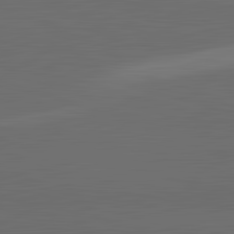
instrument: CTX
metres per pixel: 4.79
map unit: lApd
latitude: 83.6882
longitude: -132.7813
